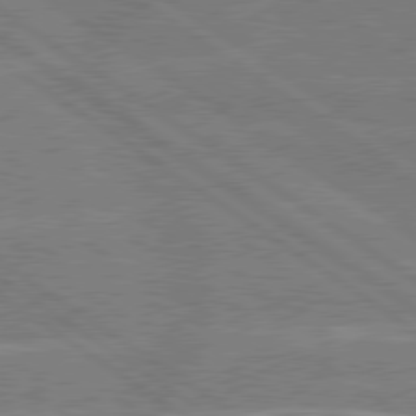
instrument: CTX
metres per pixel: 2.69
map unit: Hpe
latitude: 79.1026
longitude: -130.6680
